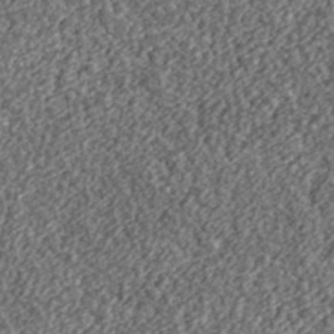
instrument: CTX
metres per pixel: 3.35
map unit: lHvf
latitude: 37.8961
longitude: -89.4994
